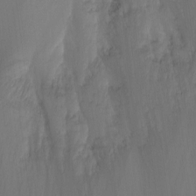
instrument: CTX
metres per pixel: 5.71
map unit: Nhu
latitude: -12.4062
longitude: -62.4223
